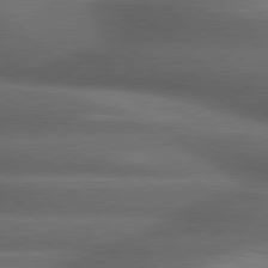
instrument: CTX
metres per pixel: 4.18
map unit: lApd
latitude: 79.2159
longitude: -116.3656
